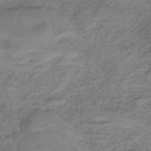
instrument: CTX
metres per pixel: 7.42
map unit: HNb
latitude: -34.7652
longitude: 59.1242
